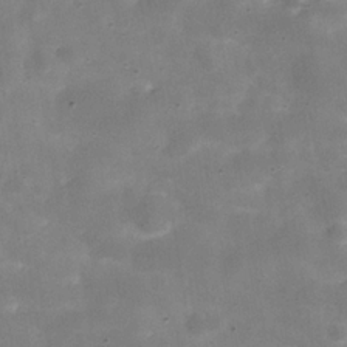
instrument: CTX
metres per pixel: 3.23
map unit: Hve
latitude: -30.9919
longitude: 93.0108
